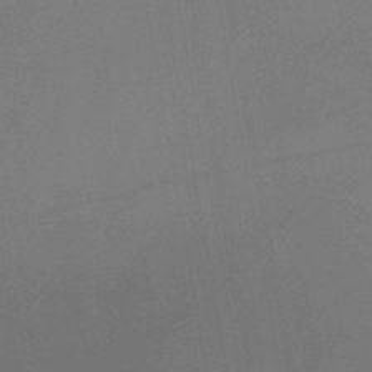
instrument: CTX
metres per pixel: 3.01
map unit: HNb
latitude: -47.4265
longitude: -39.9717
